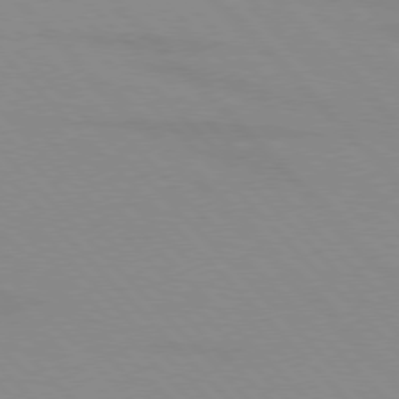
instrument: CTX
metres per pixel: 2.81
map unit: lApd
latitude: 76.3845
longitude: -85.2537
